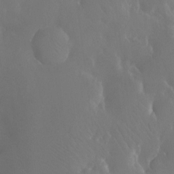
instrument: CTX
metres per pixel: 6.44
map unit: Ht
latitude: -11.7856
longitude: -43.5560
